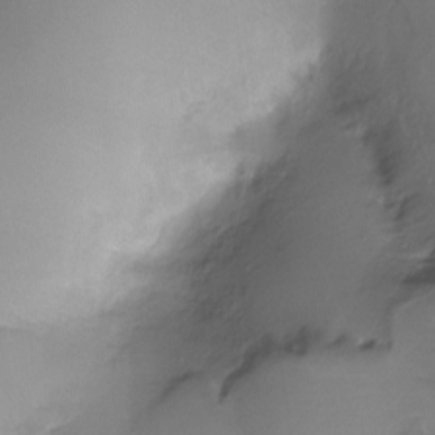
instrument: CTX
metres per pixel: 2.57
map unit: HNhu
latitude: -20.4062
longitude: 85.3320
